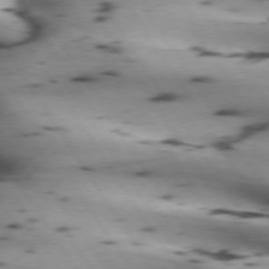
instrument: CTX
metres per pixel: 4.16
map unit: lApd
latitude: 72.7625
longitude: -53.3293
